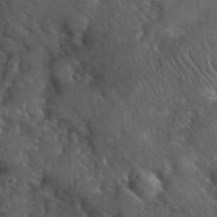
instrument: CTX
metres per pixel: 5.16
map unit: eHh
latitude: 39.7072
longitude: -56.4978
